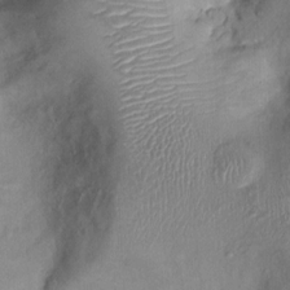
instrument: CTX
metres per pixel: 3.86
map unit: Ht
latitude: -2.4629
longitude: -15.2159
